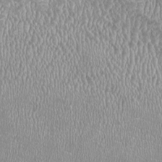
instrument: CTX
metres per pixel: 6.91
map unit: HNhu
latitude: -2.0849
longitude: 0.0850
